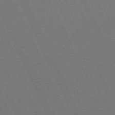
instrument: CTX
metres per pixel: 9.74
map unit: Hpe
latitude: -70.6896
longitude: 15.9556
